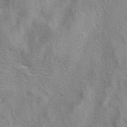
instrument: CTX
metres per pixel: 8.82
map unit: eAb
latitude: 40.8757
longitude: 105.8044
